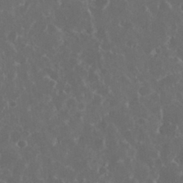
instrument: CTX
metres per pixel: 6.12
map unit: eHh
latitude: 33.5371
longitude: -61.0269
